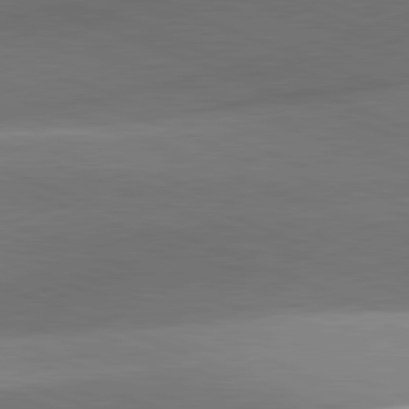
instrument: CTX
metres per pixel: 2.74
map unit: lApd
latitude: 81.5560
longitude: 134.7841
